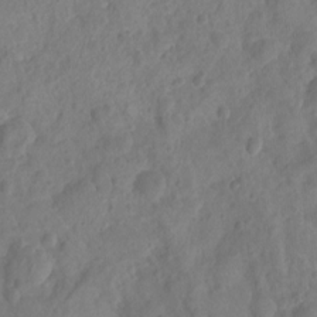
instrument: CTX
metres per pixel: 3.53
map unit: Nhu
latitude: -15.2376
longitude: -26.5357
